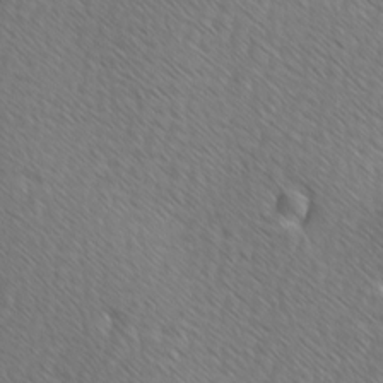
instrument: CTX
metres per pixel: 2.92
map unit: Ave
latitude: 8.5546
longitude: -105.7450
